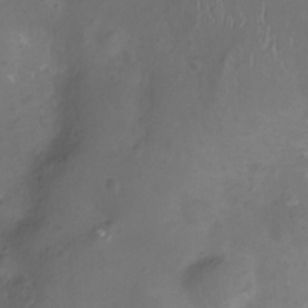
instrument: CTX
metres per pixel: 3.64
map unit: Nhu
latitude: -12.0283
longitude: -41.1025
